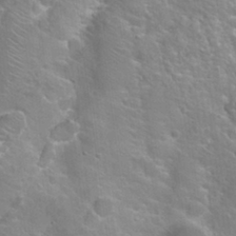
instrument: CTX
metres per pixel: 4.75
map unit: Hto
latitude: 20.8380
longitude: -37.7450
